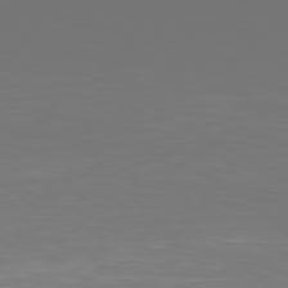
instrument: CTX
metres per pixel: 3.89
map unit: Hpe
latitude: 77.8772
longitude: -138.7057
